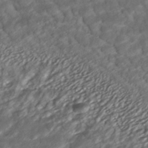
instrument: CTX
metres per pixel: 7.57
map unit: ANa
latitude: -41.5021
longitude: 108.8975
